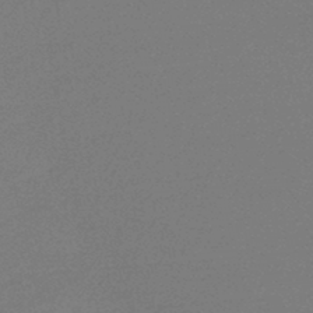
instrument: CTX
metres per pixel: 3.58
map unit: lHb
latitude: -45.5210
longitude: 62.8408
